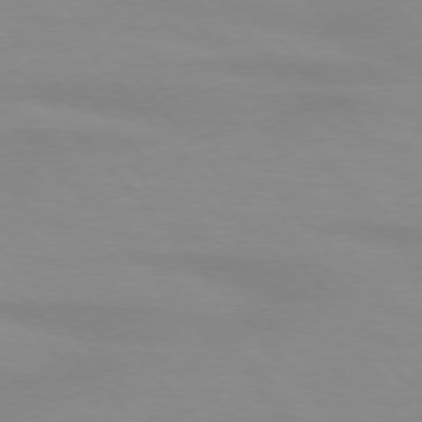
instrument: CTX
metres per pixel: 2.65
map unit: lApd
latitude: 76.1200
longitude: -84.2334
